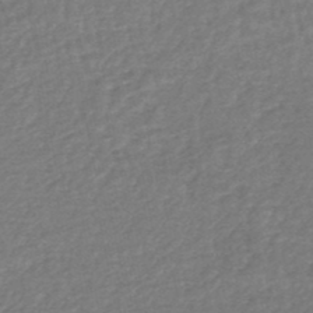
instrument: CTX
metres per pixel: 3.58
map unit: HNhu
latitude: -48.4062
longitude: 96.7463
